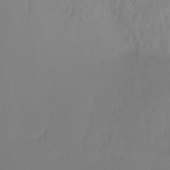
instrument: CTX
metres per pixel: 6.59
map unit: Ht
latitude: -15.4266
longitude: -42.7624
